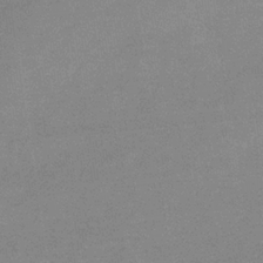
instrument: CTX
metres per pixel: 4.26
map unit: eHb
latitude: -32.3684
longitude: 67.8989
